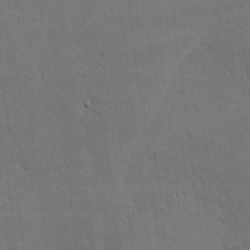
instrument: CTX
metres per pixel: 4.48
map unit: lHvf
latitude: -9.4454
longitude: -102.0633
